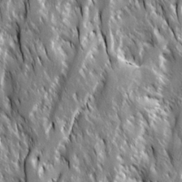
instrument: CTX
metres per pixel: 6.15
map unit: Ave
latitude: 15.1593
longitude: -133.6694
